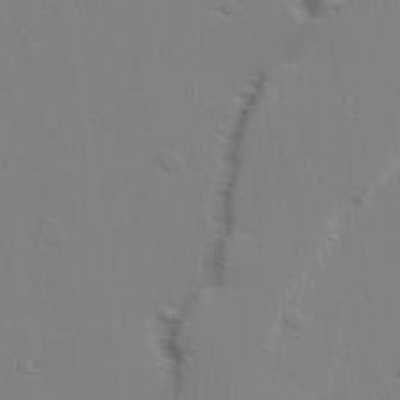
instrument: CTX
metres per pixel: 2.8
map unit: lAvf
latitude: 28.5357
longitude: -109.5749
